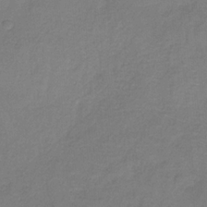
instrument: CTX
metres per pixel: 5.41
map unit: HNb
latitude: -31.8044
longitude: 58.5006
